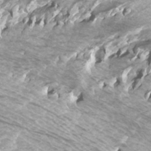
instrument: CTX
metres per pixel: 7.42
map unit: Htu
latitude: -6.4251
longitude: -74.9892
